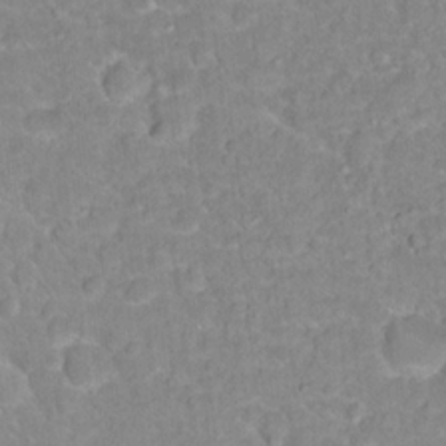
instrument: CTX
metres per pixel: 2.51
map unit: Hto
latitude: 16.1578
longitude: -38.9703
